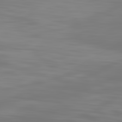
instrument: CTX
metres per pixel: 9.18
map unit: lApd
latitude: 83.1592
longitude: -136.5357
